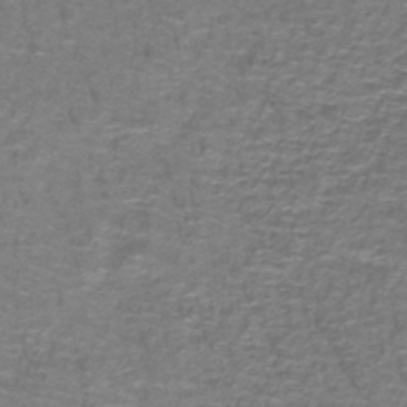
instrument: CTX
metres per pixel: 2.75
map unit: lHb
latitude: -42.1038
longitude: 55.5021
